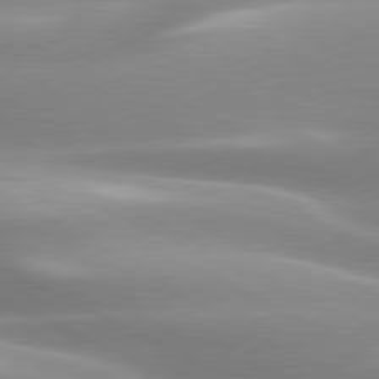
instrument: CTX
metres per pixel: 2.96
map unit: lApd
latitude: 79.7450
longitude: -120.4223
